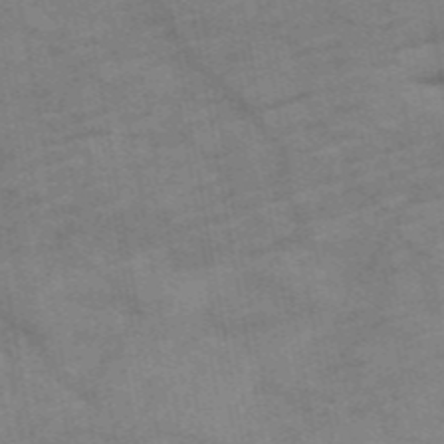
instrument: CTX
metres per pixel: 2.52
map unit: HNb
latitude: -55.9367
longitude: -40.0255
